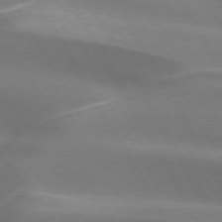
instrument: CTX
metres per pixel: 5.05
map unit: lApd
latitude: 73.4049
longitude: -49.5560
